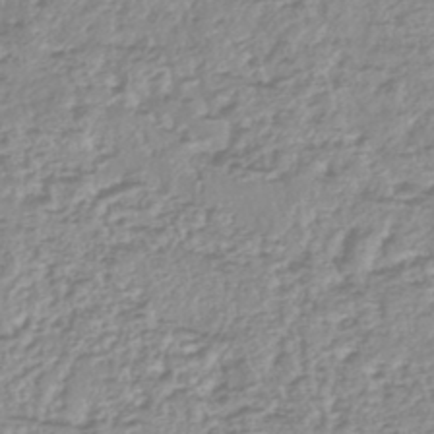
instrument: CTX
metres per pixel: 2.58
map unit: lHb
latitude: -44.8786
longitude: 78.3306
